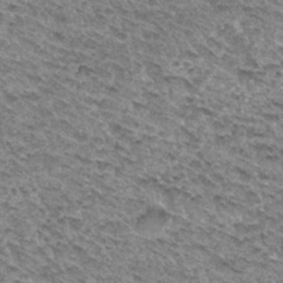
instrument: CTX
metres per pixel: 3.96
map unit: Hto
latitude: 31.9906
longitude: -46.7624
